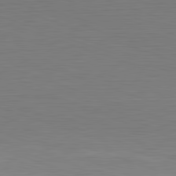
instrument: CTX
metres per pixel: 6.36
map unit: Hpe
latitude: -82.5007
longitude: 10.4062
